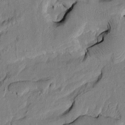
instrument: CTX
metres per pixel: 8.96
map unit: Htu
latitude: -8.2928
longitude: 177.7856
